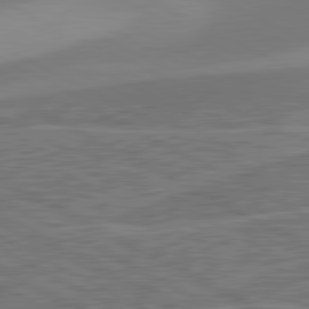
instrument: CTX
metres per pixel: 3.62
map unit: lApd
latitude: 81.3104
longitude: 124.2550
